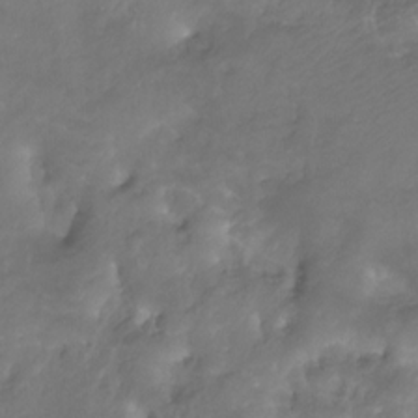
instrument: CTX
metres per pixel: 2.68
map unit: Nhu
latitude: -13.2565
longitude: -69.8395
